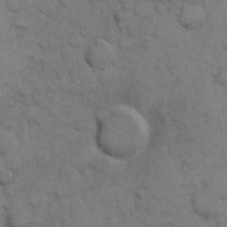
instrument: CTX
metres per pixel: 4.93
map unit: eHh
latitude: 7.6316
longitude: -65.0836
